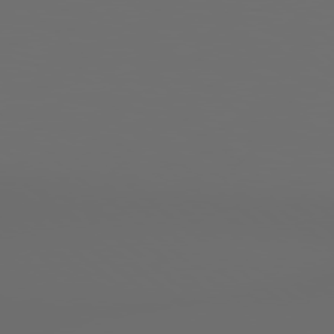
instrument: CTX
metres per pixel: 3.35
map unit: Hpe
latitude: 78.8380
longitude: 176.5952
